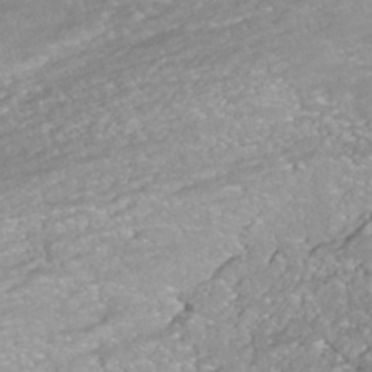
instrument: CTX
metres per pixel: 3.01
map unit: ANa
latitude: -42.5573
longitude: 109.4454
